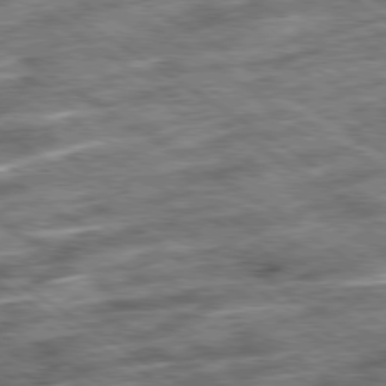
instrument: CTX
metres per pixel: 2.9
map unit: Ap
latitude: -79.6533
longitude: -51.3859
